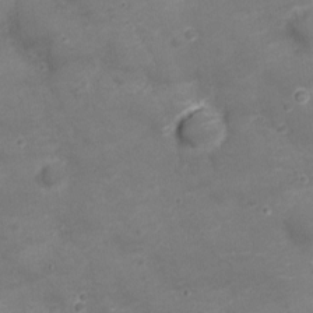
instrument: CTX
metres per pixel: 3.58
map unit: Nve
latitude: -20.5195
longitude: 104.2172
